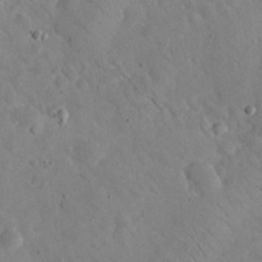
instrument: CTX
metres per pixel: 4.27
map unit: eHh
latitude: 24.8569
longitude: -66.9324
